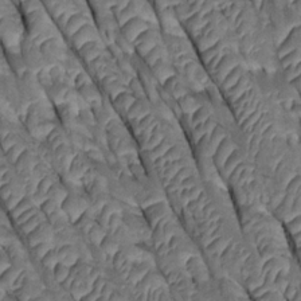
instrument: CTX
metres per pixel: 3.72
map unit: Htu
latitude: 0.5923
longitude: 147.7477
